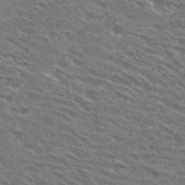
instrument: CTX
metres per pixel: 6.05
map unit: Hto
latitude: 29.8394
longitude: -44.6868
